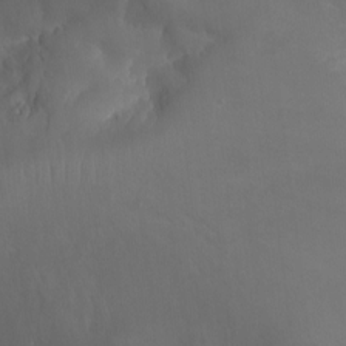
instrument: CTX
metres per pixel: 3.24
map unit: Aa
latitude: -13.4455
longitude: -67.2725
